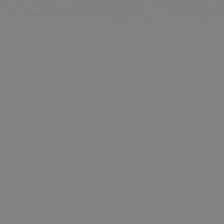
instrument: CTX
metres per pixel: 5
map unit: Hpe
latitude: 78.6113
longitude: 178.4629
